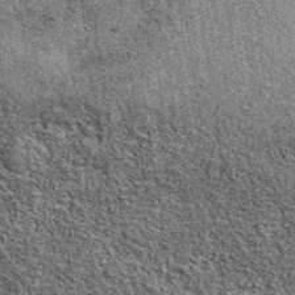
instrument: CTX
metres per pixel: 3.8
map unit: eAb
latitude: 38.8569
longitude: 107.5021
